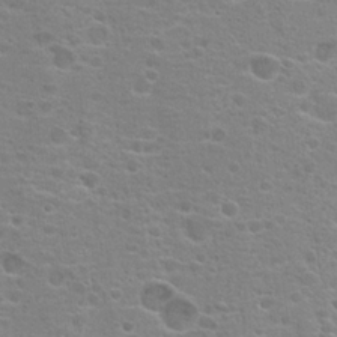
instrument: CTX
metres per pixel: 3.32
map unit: Hto
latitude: 19.6882
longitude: -41.6882
